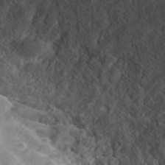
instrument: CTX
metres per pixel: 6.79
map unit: ANa
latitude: 42.0255
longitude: 26.5762
